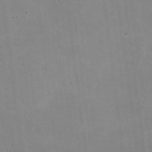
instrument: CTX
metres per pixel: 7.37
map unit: lHvf
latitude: -10.5196
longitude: -101.4993
